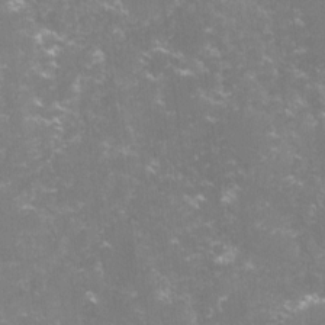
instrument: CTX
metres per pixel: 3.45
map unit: lHvf
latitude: -15.3699
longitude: -101.3104
